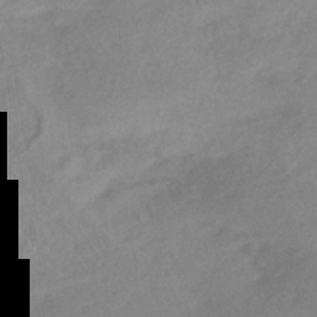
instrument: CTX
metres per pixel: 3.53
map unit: HNhu
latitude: -42.3495
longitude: 90.8219
